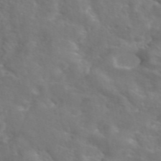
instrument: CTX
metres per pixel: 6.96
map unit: eAb
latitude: 45.0647
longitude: 125.4076
